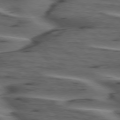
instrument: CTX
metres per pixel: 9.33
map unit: lApd
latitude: 75.4804
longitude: -71.1592
